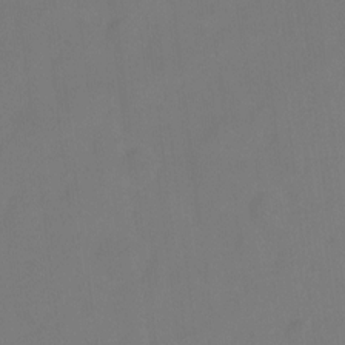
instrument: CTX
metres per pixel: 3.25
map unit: Hto
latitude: -12.2173
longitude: -40.1577
